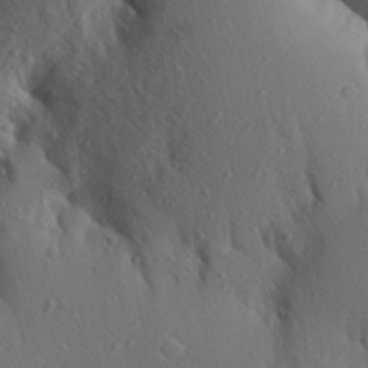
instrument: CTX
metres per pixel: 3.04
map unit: Aa
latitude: 25.8772
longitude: -149.1214
